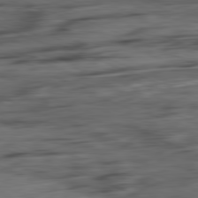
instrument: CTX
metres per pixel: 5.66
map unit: Ap
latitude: -81.5210
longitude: -80.8191
